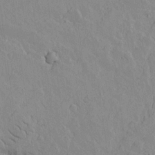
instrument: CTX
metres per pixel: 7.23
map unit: lAvf
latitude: 14.7436
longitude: -125.4804
